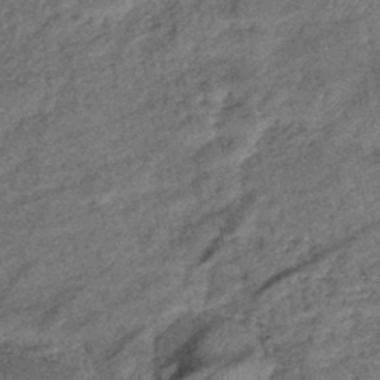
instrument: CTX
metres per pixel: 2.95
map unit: eHb
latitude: -39.5777
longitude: 77.7667
